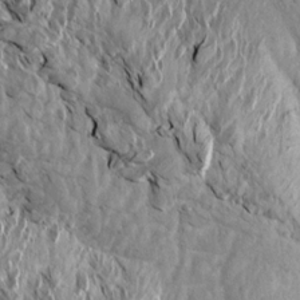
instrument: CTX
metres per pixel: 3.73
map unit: Aa
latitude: 14.0444
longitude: -141.9906
